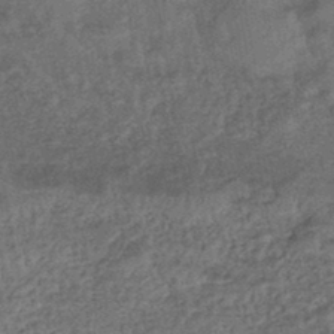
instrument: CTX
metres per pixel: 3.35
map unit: eHb
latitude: -43.3320
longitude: 82.4251
